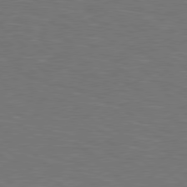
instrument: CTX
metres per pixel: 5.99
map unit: lApd
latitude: 78.8191
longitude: -177.5749
